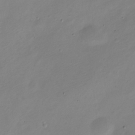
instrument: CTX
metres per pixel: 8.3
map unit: Nve
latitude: -22.0661
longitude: 105.8233
